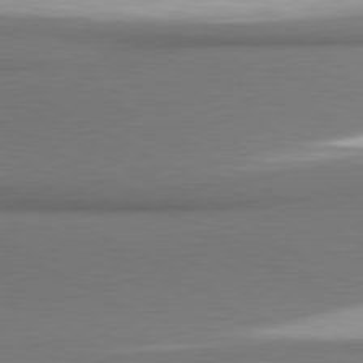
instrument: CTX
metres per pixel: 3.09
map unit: lApd
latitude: 80.7435
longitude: 177.7667
